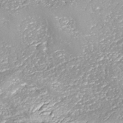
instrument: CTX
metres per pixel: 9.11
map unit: ANa
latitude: -41.1998
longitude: 105.0108
